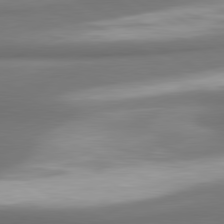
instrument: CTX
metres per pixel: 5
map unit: lApd
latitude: 80.1011
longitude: 179.8233
